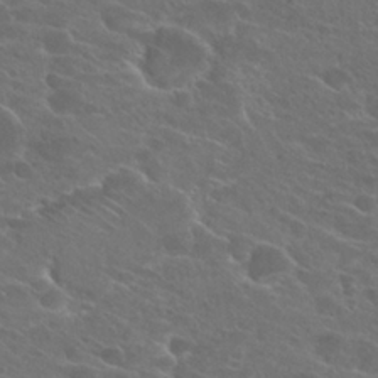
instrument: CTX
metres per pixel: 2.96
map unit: Hto
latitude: 25.1781
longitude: -39.5938
